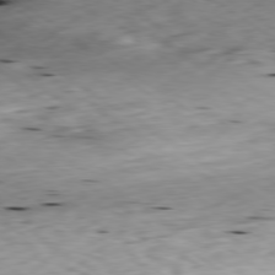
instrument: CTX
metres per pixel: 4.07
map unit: Ap
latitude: -79.6533
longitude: -91.1970
